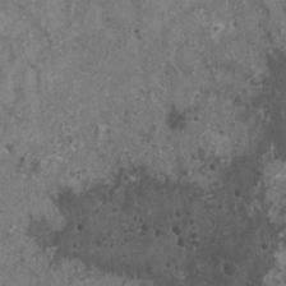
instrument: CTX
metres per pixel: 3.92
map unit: HNhu
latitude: 1.0269
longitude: 4.8408
